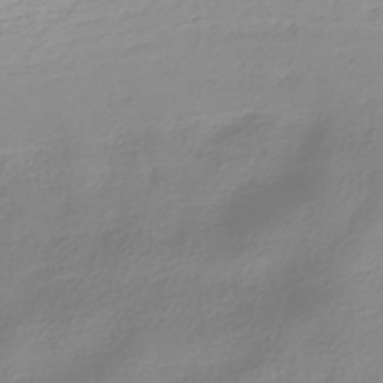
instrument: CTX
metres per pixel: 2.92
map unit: HNhu
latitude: -41.3887
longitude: 100.7274
